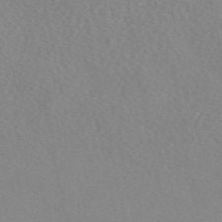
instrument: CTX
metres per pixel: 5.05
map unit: eAb
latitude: 49.3671
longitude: 107.3132
